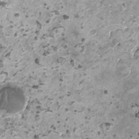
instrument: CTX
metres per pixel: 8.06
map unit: HNhu
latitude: -0.4251
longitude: 3.4832
